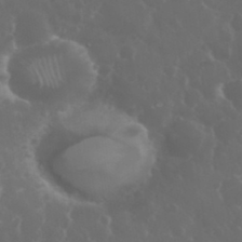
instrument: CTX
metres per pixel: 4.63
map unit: eHh
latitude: 33.9339
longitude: -59.8205
